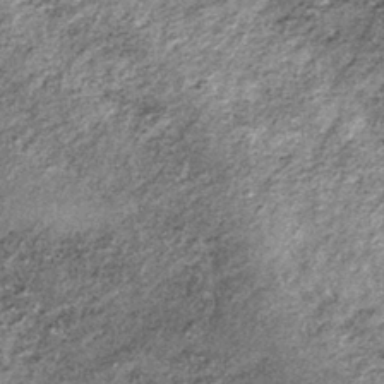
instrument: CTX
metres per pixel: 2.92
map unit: lHb
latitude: -36.3684
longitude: 67.9745
